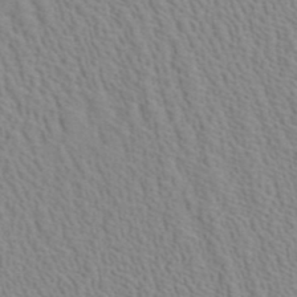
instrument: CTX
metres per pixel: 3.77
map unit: ANa
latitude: 40.5923
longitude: 29.0675
